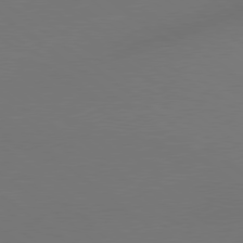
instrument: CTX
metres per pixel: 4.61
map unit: lApd
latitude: 78.8758
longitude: 175.1620
